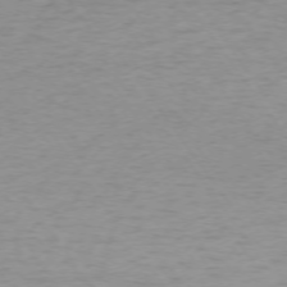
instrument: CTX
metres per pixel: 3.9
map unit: Ap
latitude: -74.4062
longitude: -79.7261
